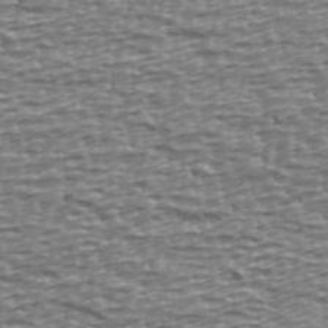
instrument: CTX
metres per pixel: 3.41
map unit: Ave
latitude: 40.4223
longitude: -112.9891
